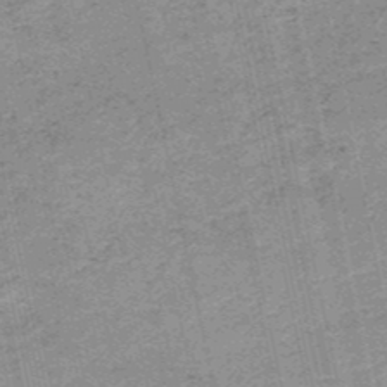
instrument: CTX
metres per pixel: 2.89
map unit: HNb
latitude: -51.2754
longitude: -51.5182
